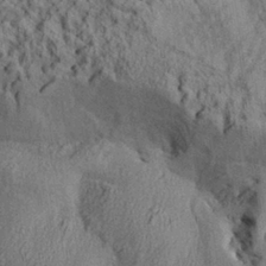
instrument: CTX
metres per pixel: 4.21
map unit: Aa
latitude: 29.4048
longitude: -136.2145
